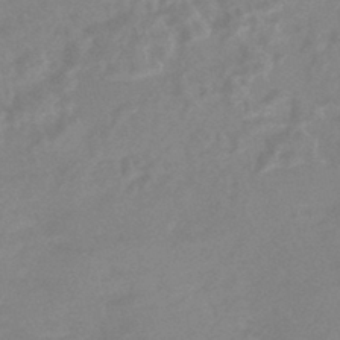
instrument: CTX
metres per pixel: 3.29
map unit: HNhu
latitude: -44.3495
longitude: 91.1620
